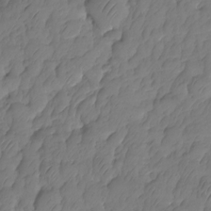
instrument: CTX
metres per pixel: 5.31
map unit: HNhu
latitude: -24.6707
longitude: 49.5022
